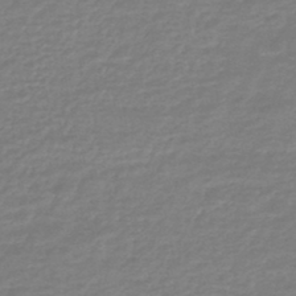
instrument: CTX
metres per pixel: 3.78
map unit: HNhu
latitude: -46.7652
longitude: 98.6140
